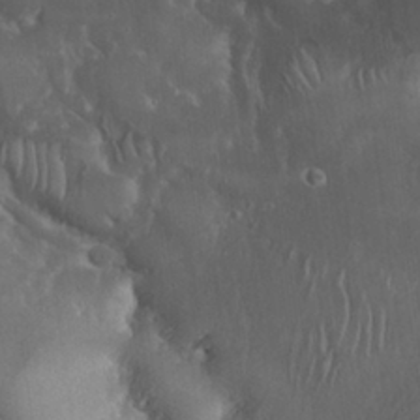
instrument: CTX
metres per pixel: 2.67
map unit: Nhu
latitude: 28.4601
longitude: -67.3103
